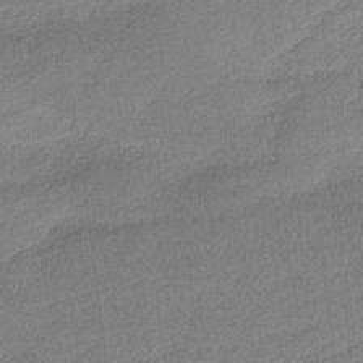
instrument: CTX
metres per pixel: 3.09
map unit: HNb
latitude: -36.5762
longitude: 56.9164
